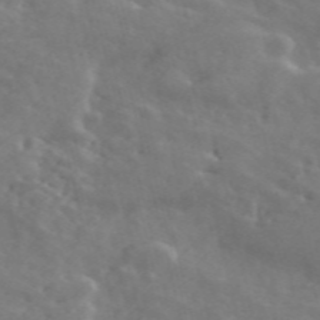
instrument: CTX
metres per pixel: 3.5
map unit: ANa
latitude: 49.9339
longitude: -81.7261
